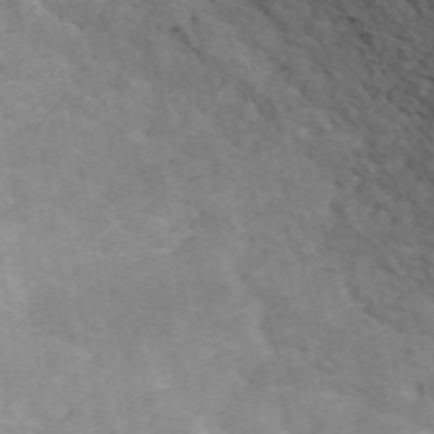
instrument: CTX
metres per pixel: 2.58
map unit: ANa
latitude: 41.2914
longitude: 34.3684
